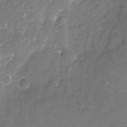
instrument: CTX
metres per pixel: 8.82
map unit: Nhu
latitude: -19.2376
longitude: -58.0822
